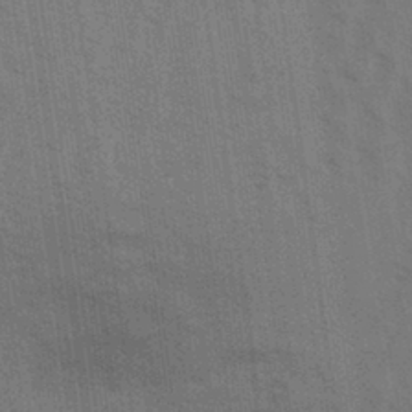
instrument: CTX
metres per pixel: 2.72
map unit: Aa
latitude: 31.5938
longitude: -139.4615
